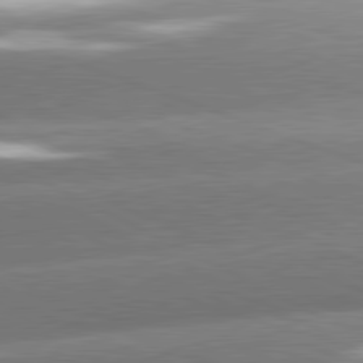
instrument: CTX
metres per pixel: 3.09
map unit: lApd
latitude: 81.0647
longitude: -158.5924
